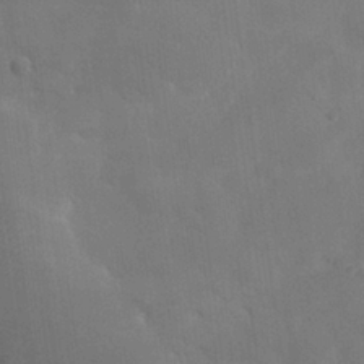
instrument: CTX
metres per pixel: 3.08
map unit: Nhu
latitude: 25.7827
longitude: -71.1781
